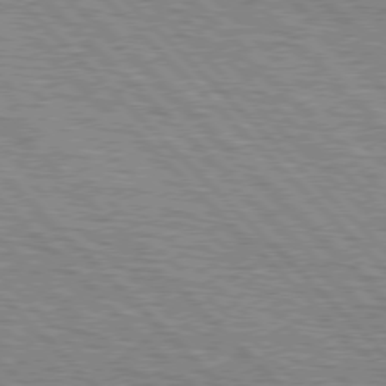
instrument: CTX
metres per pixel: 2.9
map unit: lApd
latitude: 76.7057
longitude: -73.6694
